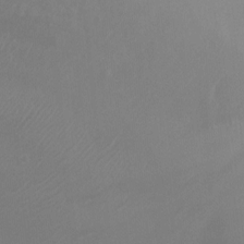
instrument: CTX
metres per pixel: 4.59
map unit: Ht
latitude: -0.8408
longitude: -16.2145
